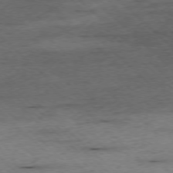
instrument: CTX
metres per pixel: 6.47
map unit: Ap
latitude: -77.2943
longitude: -86.4601
